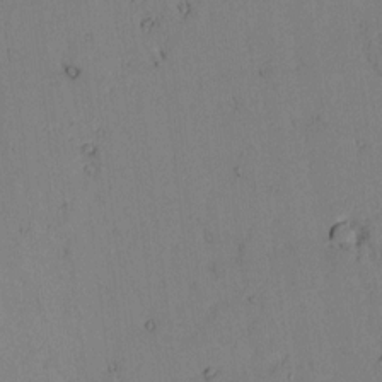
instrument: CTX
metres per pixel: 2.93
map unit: lAvf
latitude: 8.3090
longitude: 169.8800
